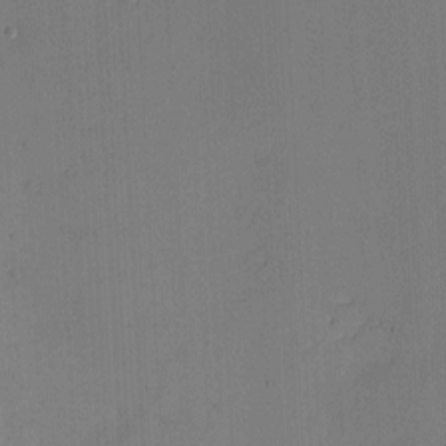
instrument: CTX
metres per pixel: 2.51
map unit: eHh
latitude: -3.7855
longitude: -79.6694
